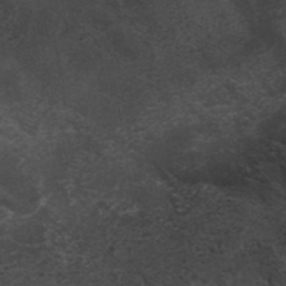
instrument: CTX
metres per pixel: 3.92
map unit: ANa
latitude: 39.4993
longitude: 29.9556
